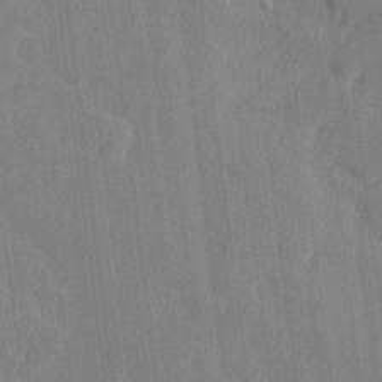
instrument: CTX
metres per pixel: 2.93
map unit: Htu
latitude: -7.3887
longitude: 176.3684
